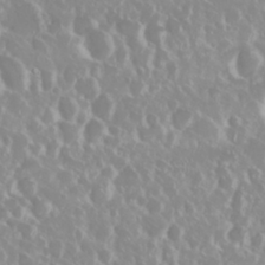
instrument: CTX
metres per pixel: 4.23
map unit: Nhu
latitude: 28.9702
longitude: -61.6505
